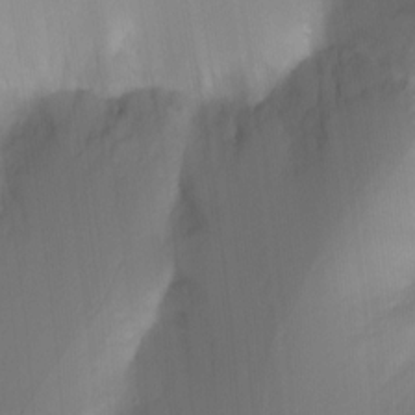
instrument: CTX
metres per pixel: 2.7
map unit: Hto
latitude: -9.0297
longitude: -46.6491
